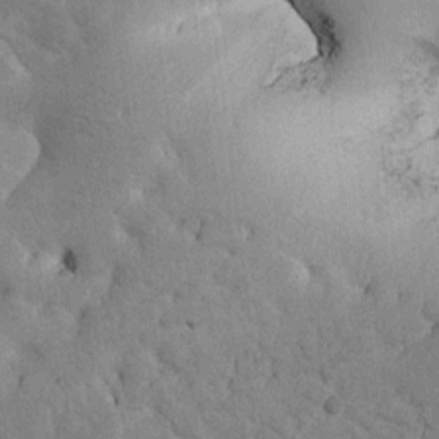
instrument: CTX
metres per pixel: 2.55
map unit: Htu
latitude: 0.7057
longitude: 174.3117
